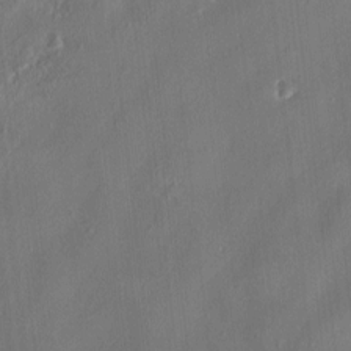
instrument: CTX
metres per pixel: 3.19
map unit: HNhu
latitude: 3.4048
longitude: -6.9514
